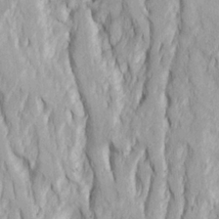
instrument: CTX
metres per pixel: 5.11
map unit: Ave
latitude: 23.2159
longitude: -133.4993
